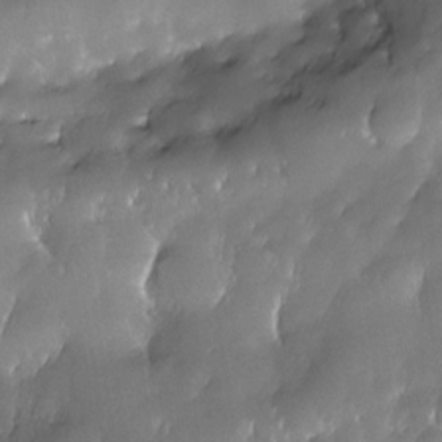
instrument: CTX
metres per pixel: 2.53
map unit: Nhe
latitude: -30.6896
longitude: -140.6301
